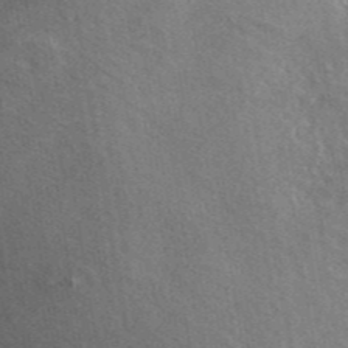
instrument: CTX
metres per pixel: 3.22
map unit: ANa
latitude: 44.0822
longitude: 46.1417
